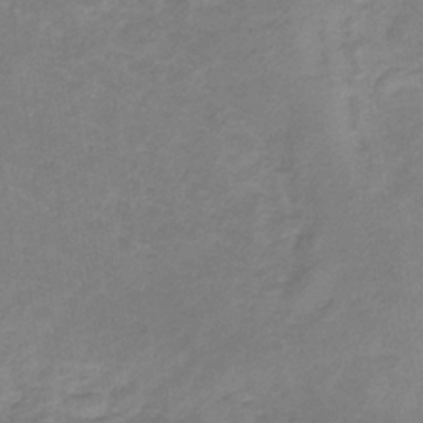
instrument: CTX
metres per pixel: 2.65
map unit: lHb
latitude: -31.5777
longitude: 66.8597
